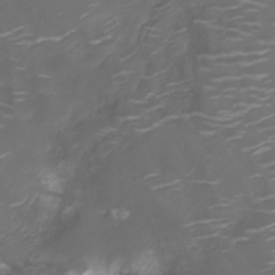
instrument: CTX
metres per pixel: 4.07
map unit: Ht
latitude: -10.1795
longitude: -19.3481
